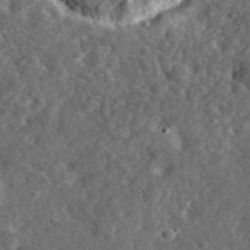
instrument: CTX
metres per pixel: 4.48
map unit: eHh
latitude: 35.4993
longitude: -79.3482
